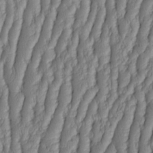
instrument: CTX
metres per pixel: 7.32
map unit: HNhu
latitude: -3.1809
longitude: 13.6344
